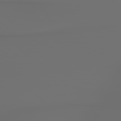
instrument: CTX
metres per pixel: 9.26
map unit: lApd
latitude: 79.2726
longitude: 177.3321
